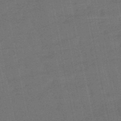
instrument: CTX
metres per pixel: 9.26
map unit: eHb
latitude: -50.0283
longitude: 78.3873
